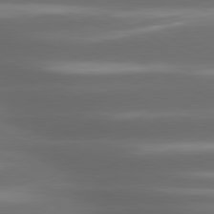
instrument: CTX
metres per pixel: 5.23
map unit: lApd
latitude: 80.6113
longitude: -141.8394
